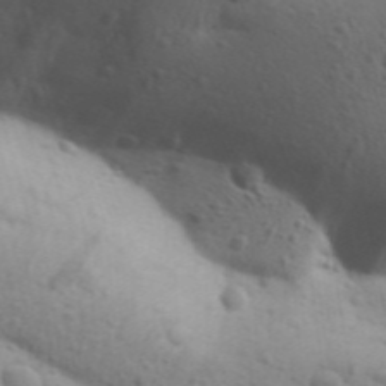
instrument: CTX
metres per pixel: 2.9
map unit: Aa
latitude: 30.6302
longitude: -146.6302
